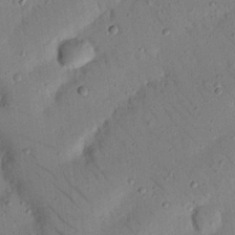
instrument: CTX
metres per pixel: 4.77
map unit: Nhu
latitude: 22.3278
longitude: -75.5182
